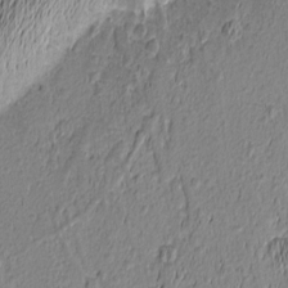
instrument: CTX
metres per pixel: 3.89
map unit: Nhu
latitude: -5.9367
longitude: -150.8002
